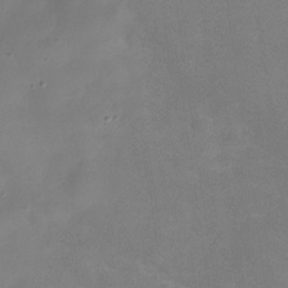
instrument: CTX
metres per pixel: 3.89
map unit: Hve
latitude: -31.6722
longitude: 95.1809
